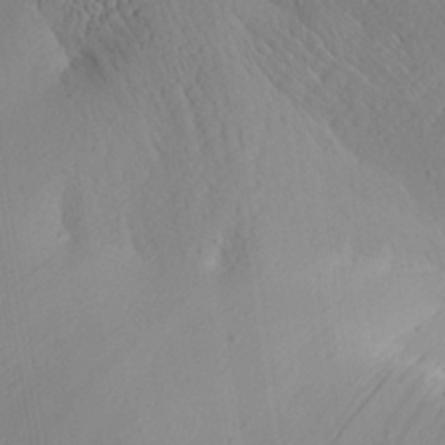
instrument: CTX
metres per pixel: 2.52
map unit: Aa
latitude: 25.1592
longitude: -143.5182
